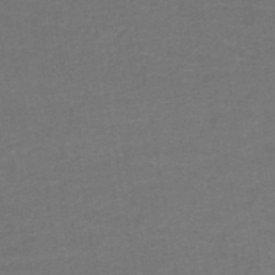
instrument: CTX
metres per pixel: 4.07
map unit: HNb
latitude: -51.0864
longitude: -48.4223
